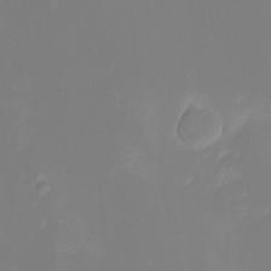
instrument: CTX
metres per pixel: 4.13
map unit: eHh
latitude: -5.2187
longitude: -86.3845
